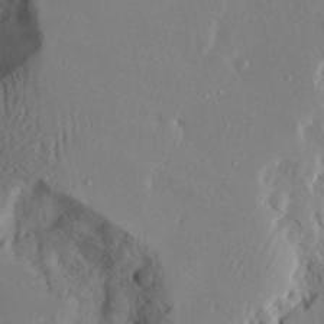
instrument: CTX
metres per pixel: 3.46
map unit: Ave
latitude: 23.5371
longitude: -131.1781
